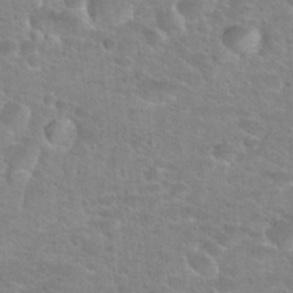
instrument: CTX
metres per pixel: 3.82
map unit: Hto
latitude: 25.2159
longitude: -48.7246
